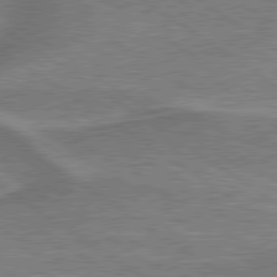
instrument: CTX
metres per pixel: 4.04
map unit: lApd
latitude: 79.7072
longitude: 173.1809
